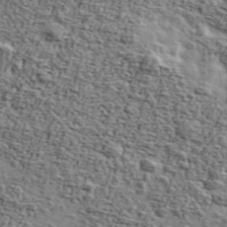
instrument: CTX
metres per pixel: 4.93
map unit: Ave
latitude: 42.8569
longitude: -110.2901
